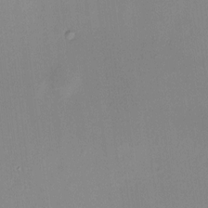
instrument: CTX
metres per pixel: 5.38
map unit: HNhu
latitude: 7.7450
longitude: 8.9164
